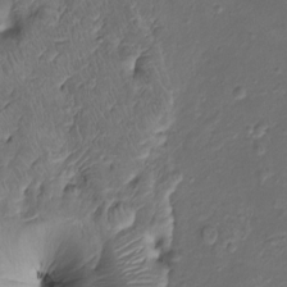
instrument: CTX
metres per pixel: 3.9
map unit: Htu
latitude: -6.8408
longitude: 154.7652
